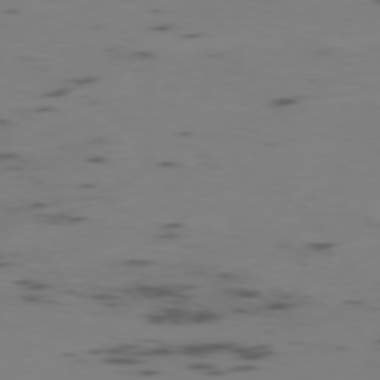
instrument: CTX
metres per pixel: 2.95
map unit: Ap
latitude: -76.1795
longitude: -67.1214
